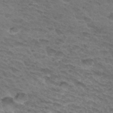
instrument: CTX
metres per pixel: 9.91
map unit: Hto
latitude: 32.3467
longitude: -46.4223
